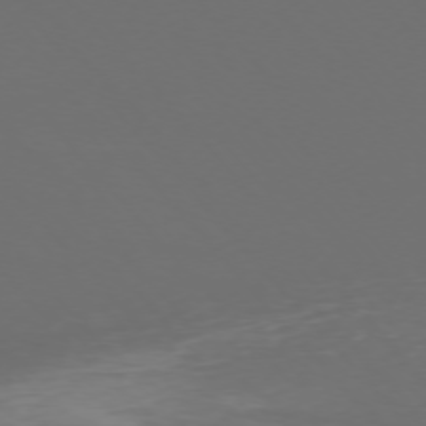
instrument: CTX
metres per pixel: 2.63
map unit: Ap
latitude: -75.5966
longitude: -76.4790
